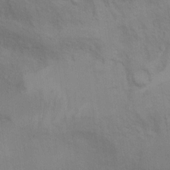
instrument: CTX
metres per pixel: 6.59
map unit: Ht
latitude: 5.2915
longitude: -29.0836
